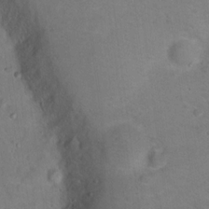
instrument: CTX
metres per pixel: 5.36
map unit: Hto
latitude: 16.8380
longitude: -37.5938
